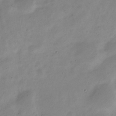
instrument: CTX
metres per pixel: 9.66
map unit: Nve
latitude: -23.3888
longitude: 105.6533
